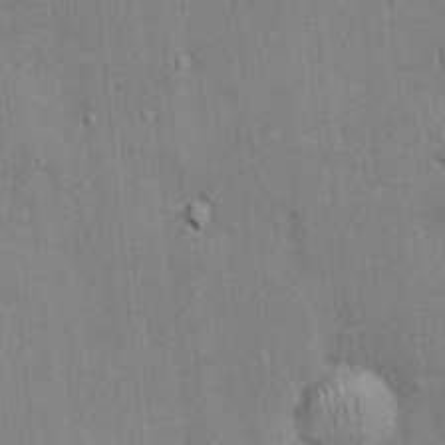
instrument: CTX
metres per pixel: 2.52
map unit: Ht
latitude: -3.8044
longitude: -14.8191
